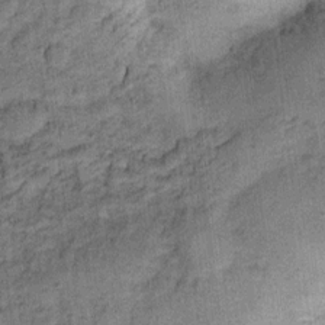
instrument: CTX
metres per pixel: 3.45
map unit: Ht
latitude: 9.0836
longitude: -38.8947
